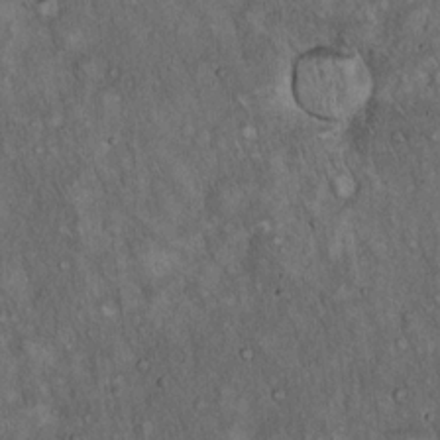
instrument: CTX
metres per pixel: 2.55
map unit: Hto
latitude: 15.5938
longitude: -58.7057
